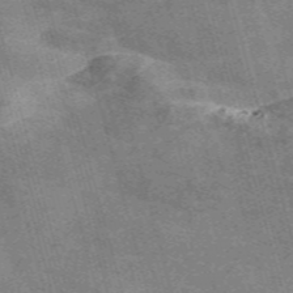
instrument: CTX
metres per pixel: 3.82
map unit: Nve
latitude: -58.8407
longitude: 63.9367
